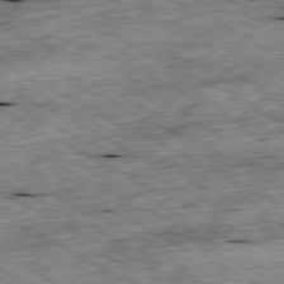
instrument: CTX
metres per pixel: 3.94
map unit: Ap
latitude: -80.6141
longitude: -88.7247
